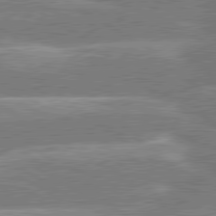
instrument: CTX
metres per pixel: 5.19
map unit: lApd
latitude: 80.3845
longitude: -130.7058
